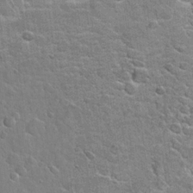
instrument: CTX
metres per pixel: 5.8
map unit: Hto
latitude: 20.1767
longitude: -49.3860
